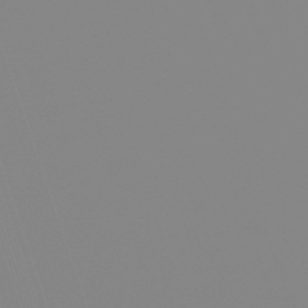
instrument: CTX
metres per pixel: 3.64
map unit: lHb
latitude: -48.8408
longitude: 81.5210
